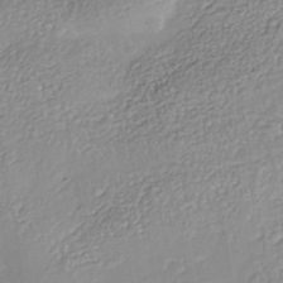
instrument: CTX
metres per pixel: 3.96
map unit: Nhe
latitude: -41.5021
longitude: -110.5735
